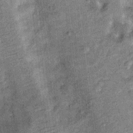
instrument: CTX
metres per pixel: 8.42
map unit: Ht
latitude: 10.7624
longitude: -38.8758
